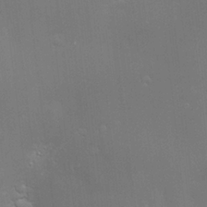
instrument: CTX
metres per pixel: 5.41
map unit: Hve
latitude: -11.1053
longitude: 174.3495
